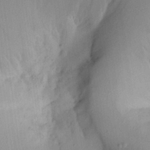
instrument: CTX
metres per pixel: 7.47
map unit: Aa
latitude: 21.2159
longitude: -147.0270
